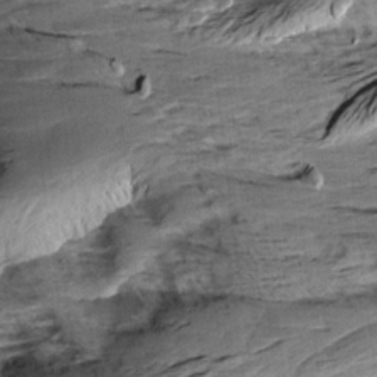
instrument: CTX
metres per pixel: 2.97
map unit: Aa
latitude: 10.0822
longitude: -141.7827
